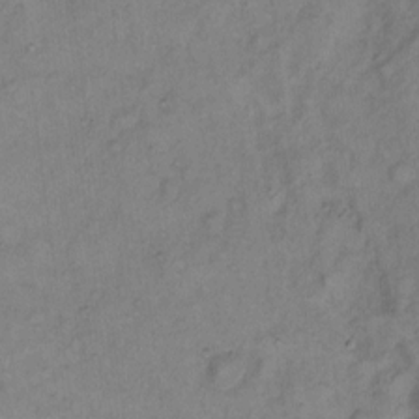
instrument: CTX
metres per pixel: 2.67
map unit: Hto
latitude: 6.2711
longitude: -61.5560
